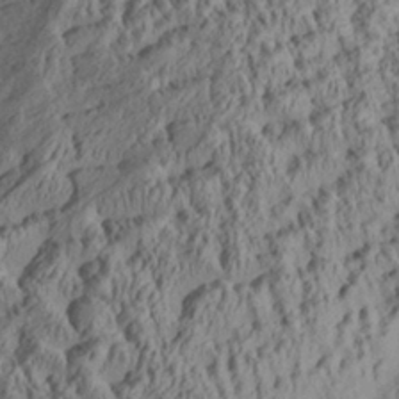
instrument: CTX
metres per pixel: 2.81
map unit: Aa
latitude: 29.4237
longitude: -135.4237
